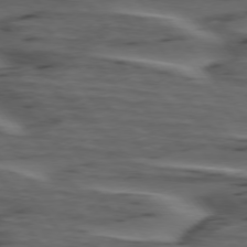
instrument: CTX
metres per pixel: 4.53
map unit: lApd
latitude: 75.5560
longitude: -71.1025
